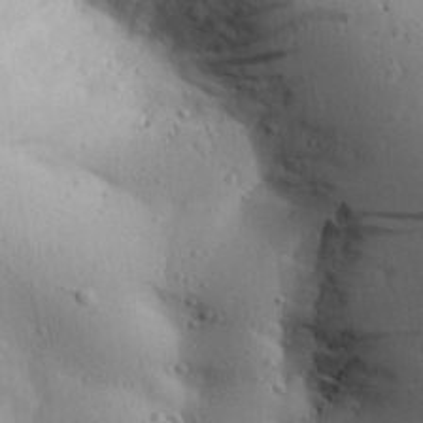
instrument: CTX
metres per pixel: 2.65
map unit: Aa
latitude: 27.1403
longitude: -143.3293
